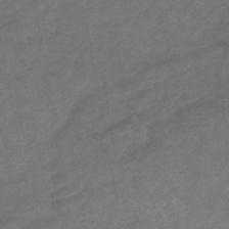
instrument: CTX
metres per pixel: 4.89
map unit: HNhu
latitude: -47.3887
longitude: 90.2740
